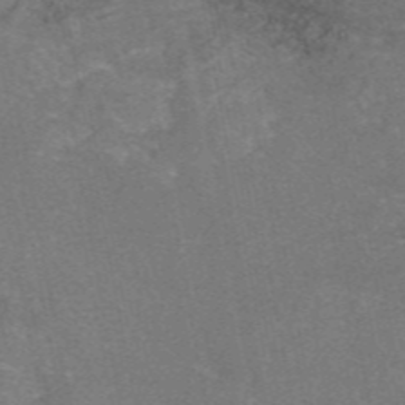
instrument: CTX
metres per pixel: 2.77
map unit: eAb
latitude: 47.3293
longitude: 104.6518
